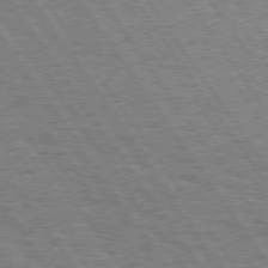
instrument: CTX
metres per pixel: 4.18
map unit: Hpe
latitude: 74.2900
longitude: -138.8758
